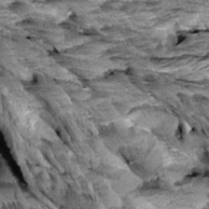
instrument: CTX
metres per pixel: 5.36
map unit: Aa
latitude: 7.8205
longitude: -132.8569
